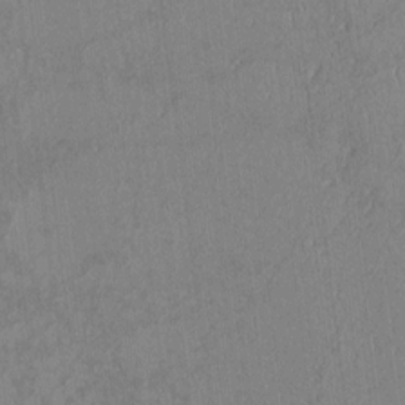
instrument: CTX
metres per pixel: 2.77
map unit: Htu
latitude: 2.8569
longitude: 148.7086
